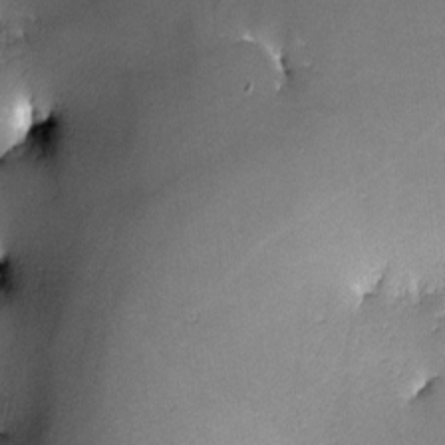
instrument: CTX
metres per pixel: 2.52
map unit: lHvf
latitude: -10.7463
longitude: -103.1970
